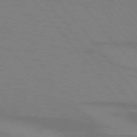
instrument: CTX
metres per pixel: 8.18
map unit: lApd
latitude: 75.0081
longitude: -80.6868
